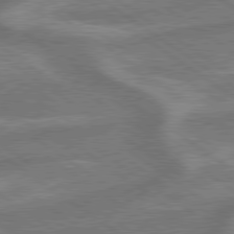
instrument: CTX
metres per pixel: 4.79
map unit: lApd
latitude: 79.3482
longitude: -171.6883
